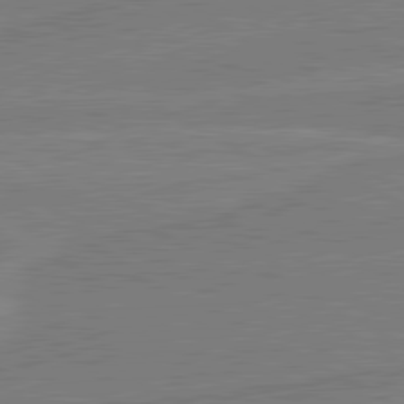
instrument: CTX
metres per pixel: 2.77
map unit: lApd
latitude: 80.7057
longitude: 168.3873
